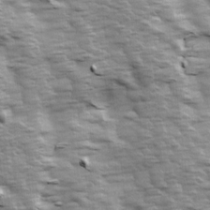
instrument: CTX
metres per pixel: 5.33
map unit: Ave
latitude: 13.9528
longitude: -104.3657
